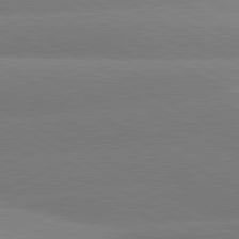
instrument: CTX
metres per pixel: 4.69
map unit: lApd
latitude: 80.7246
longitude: -150.4412
